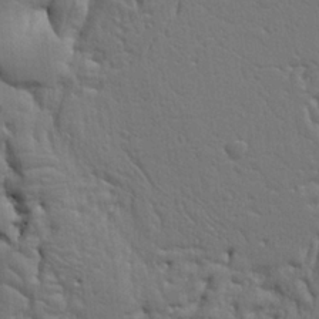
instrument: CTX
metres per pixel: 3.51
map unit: Ht
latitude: 9.7639
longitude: -76.5734
